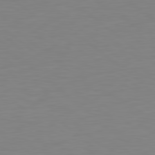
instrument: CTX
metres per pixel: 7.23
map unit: Hpe
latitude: 78.8947
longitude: -174.2901
